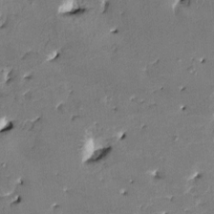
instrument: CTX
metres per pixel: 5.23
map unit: HNhu
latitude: 5.0080
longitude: -5.5938
